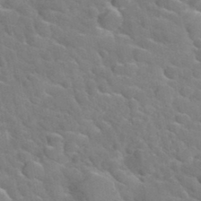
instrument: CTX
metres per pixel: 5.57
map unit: Hto
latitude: 35.3859
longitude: -49.1214
